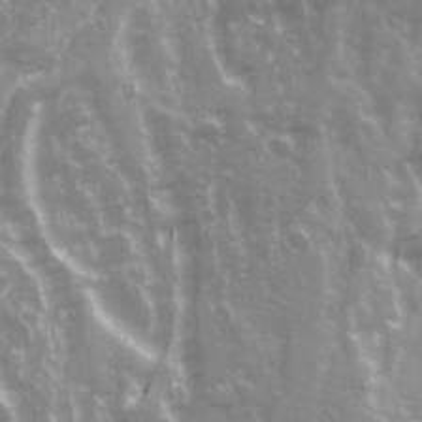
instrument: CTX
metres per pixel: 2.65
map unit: Ave
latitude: 21.4805
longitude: -132.6679
